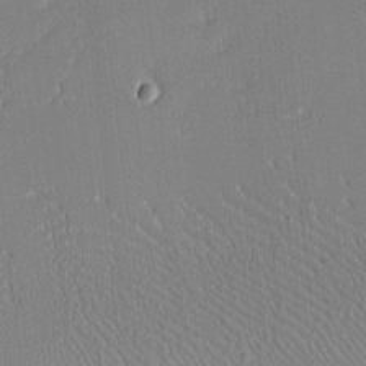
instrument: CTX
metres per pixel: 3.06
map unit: eHh
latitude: -2.2361
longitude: -82.8946
